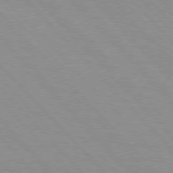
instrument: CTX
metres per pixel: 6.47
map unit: Hpe
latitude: 76.5545
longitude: -154.4601
